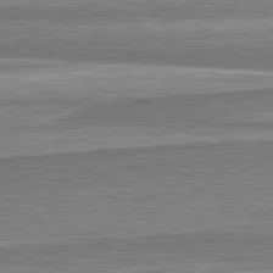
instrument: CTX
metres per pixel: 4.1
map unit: lApd
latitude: 82.2711
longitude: 167.7855
